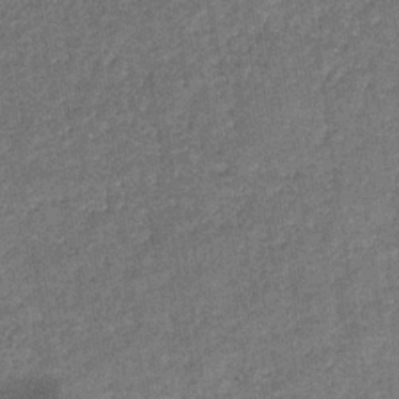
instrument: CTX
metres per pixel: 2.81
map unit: eHb
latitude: -31.5777
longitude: 72.8030
